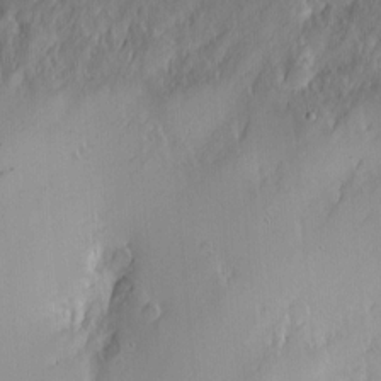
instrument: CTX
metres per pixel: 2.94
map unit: Nhu
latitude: -4.3684
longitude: -86.9136
